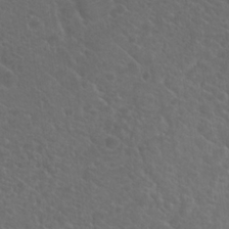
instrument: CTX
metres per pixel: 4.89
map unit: Hto
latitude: 19.7071
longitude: -36.7435
